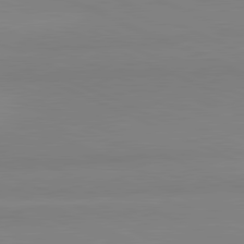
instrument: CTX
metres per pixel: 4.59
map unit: lApd
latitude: 81.6316
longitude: 178.0472
